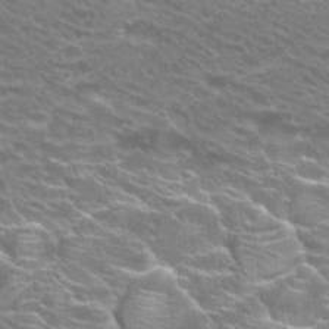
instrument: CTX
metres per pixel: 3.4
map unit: Hto
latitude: 25.4993
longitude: -30.1389
